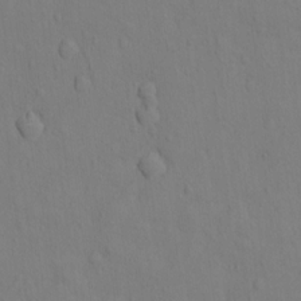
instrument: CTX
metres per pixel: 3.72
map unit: Ht
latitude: 10.7813
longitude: -33.4049
